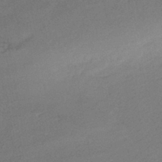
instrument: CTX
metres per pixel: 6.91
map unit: HNhu
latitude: -42.2550
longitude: 93.1998
